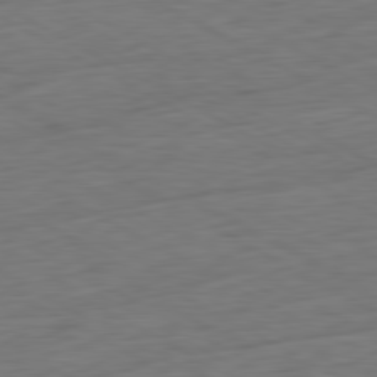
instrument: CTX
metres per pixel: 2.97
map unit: Ap
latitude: -81.3699
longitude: -78.5735
